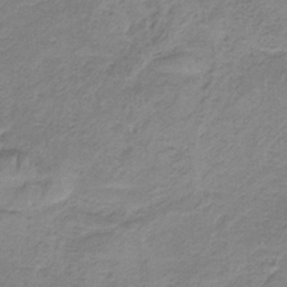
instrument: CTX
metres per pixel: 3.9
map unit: HNb
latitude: -34.1606
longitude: 58.8785
